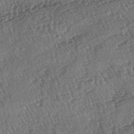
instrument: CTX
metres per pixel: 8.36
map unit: lAa
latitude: -3.6532
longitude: -122.7435
